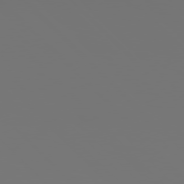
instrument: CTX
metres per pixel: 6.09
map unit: Hpe
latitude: 76.7813
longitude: -164.4412
